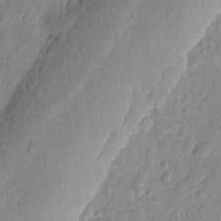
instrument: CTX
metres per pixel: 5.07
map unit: eHh
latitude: 7.5560
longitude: -74.2712
